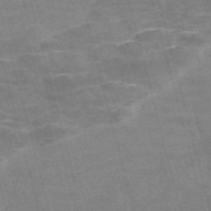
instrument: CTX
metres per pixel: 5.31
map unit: Nve
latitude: -58.3495
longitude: 66.5952
